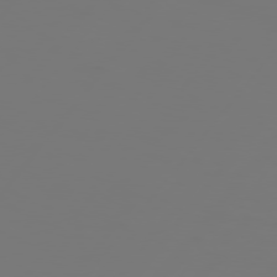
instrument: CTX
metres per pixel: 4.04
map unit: Hpe
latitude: 76.0255
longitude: -140.5545
